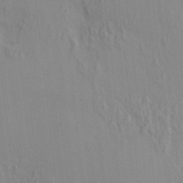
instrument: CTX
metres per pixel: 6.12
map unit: HNhu
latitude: 7.2537
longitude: 13.2943
